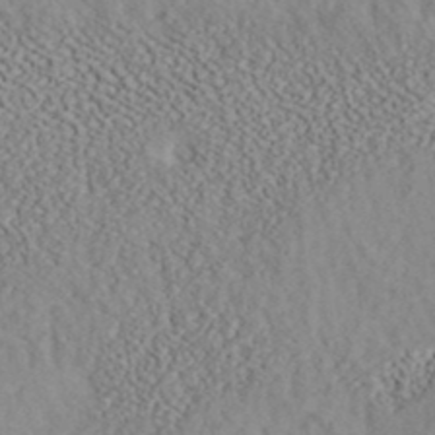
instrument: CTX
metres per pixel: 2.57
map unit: ANa
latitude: 40.2522
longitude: 19.1242
